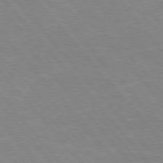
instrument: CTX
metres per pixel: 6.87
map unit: Hpe
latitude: 75.6883
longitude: -155.1403
